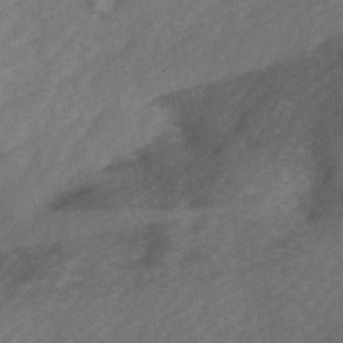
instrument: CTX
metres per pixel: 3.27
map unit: Ave
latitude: 1.5560
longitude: -111.6505
